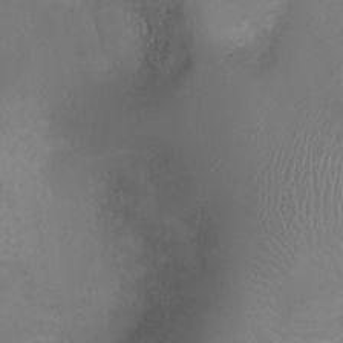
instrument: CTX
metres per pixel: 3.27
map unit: Ht
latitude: -2.8030
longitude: -18.7246
